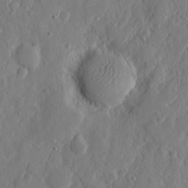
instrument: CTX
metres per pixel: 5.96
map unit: eHh
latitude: 6.8191
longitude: -72.7436
